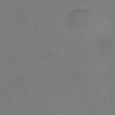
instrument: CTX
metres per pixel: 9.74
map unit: Nve
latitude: -57.4832
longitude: 53.7099
